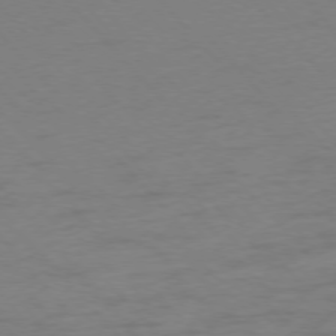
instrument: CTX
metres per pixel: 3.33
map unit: Ap
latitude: -76.7274
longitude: -72.0633
